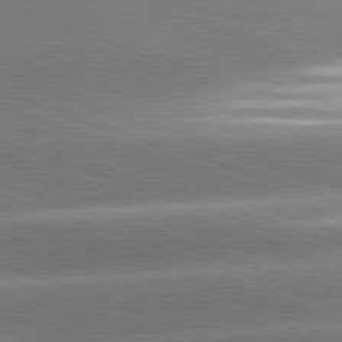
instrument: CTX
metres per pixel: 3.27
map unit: lApd
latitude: 81.5182
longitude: -159.0081
